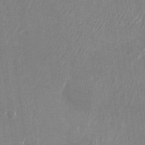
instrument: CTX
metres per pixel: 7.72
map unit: Nhu
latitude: -24.3684
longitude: -72.1767
